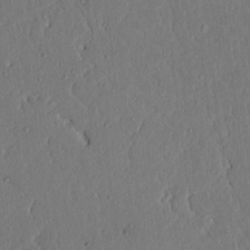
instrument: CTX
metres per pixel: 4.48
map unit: lAvf
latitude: 7.6127
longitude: 168.2361
